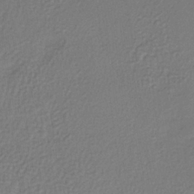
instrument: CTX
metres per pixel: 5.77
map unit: lHb
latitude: -38.6141
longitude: 61.7667
